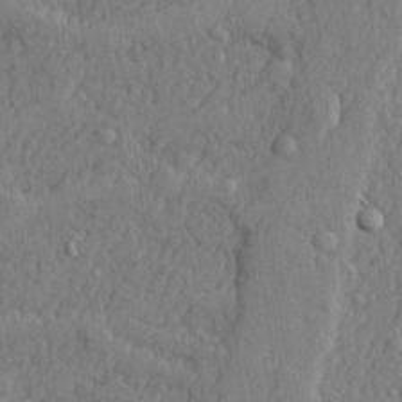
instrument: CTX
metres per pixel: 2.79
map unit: lHvf
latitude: 22.7246
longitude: 142.4440
